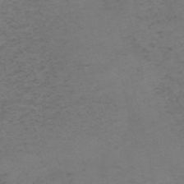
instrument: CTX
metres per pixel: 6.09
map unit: HNb
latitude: -55.7289
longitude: -46.6113
